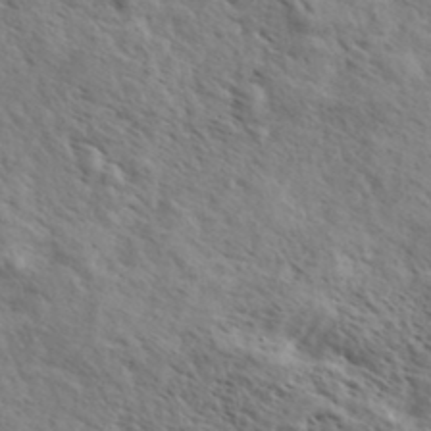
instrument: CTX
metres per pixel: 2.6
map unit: eHh
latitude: 36.3845
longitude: -138.9325
